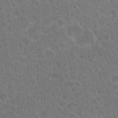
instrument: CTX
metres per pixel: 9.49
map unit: Hto
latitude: 19.4048
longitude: -40.1388
